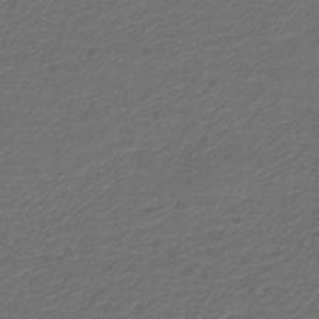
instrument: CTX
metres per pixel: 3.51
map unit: lHb
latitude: -43.3509
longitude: 61.8233
